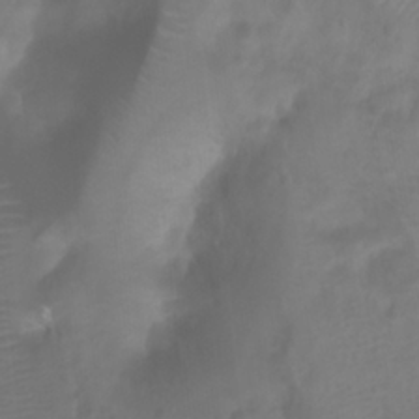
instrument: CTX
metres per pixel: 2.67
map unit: Ht
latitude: 2.0444
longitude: -22.0822
